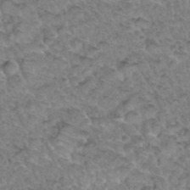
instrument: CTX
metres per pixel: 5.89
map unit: Hto
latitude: 34.7813
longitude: -48.1200
